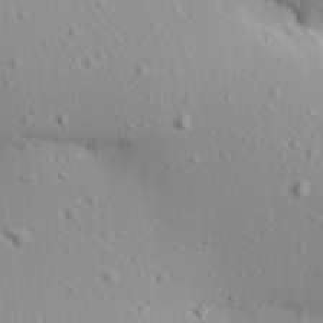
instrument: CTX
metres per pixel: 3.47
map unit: Aa
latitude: 12.6113
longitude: -143.0836
